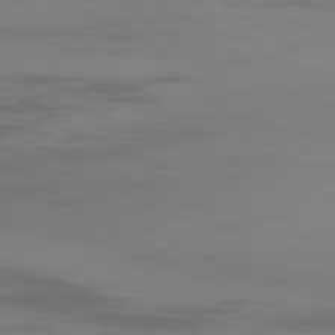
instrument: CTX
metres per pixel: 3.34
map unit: Ap
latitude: -80.1228
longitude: -93.5938
